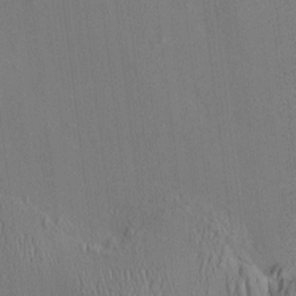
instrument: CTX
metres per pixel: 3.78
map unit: HNhu
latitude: 7.6883
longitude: 15.1998
